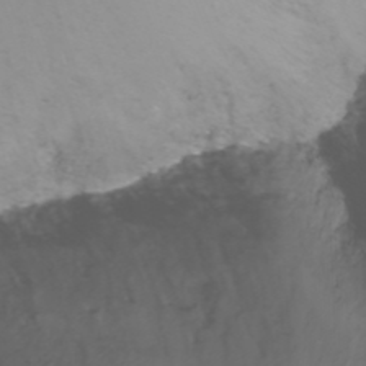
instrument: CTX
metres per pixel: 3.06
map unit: Nhu
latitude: -12.1984
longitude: -62.8380
